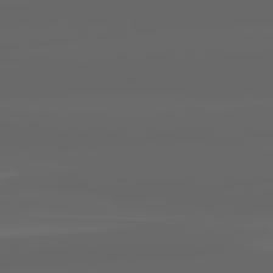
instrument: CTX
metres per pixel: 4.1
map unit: lApd
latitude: 82.1577
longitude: -168.3467
